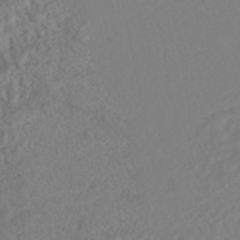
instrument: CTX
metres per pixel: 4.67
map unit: HNhu
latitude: -45.8611
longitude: 107.0487
